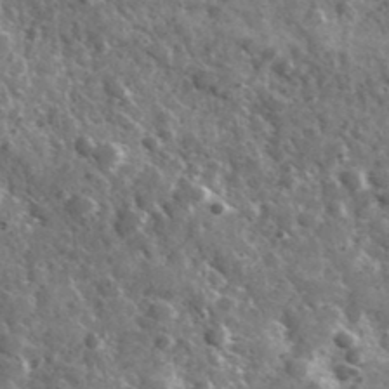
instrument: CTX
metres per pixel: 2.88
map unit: Ave
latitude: 37.8961
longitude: -108.0255
